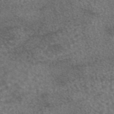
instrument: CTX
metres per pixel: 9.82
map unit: eAb
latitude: 45.1781
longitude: 108.7841
